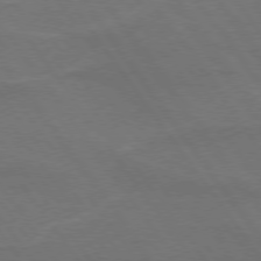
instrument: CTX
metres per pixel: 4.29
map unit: lApd
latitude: 74.8191
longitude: -57.0647
